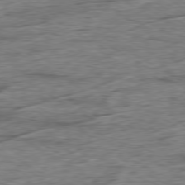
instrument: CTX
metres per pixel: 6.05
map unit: Ap
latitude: -79.6155
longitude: -84.4034
